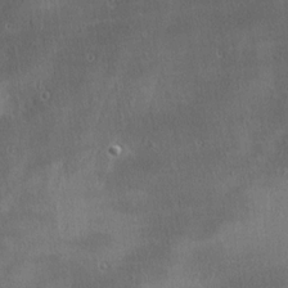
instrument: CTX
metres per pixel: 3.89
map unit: Ave
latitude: 22.4034
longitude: -136.3656
